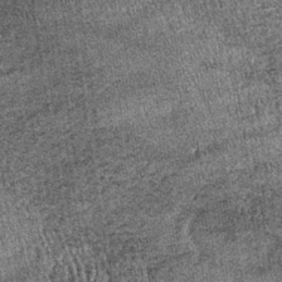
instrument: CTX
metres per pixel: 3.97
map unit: lHb
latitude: -39.7477
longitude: 67.4455
